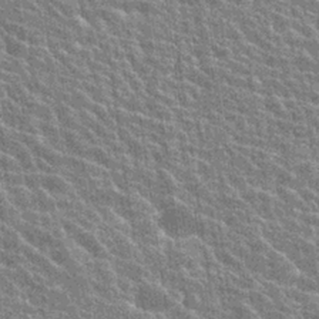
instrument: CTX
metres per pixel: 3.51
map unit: Hto
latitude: 22.9703
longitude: -40.6301
